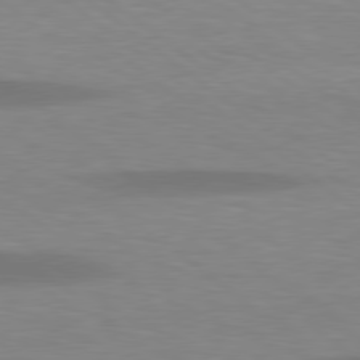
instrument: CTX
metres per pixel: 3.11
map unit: lApd
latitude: 78.7624
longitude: -47.5183
